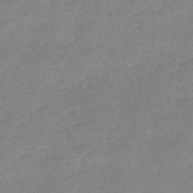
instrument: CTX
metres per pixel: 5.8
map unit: lHb
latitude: -44.0472
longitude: 70.8408
